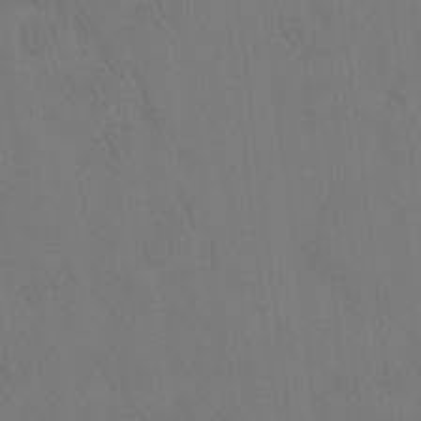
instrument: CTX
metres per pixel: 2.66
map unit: Nhu
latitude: -4.6329
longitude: -151.0269
